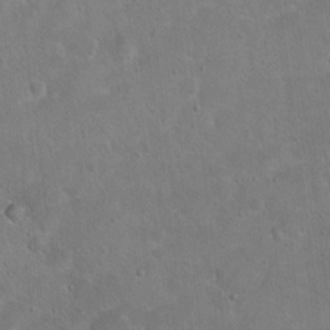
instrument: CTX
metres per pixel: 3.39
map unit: Hto
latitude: 15.7072
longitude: -37.4805
